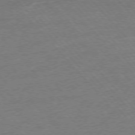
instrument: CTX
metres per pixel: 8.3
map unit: Ap
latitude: -76.8408
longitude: -95.6316
